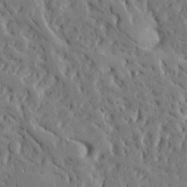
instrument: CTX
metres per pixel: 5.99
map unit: Ave
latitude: 15.0837
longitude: -139.7261
